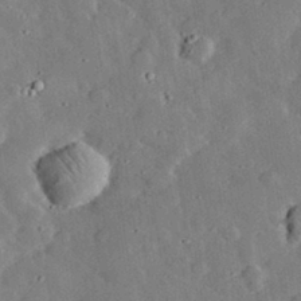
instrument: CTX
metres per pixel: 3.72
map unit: lHvf
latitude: 32.8002
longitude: -84.2712
